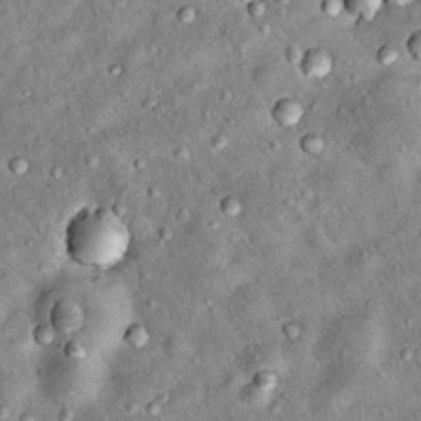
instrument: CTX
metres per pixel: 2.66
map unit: Hto
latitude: 14.2901
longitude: -35.1592
